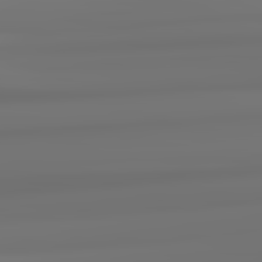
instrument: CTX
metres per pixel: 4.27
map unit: lApd
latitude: 82.6679
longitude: 171.6344
